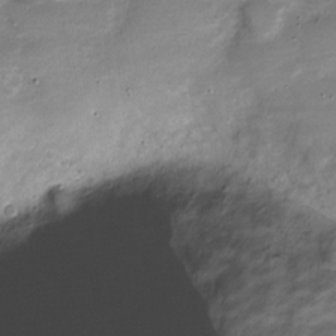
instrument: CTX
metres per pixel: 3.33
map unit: Nve
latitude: -21.2187
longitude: 103.6344
